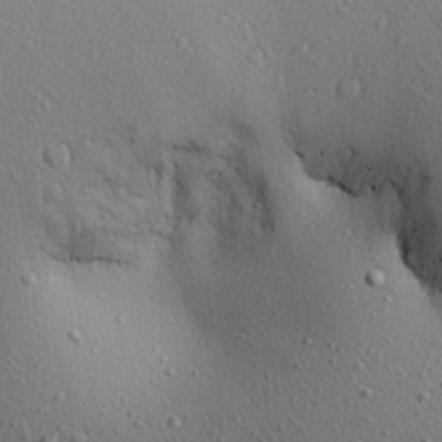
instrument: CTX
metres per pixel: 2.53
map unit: Aa
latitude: 22.8380
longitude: -139.7827
